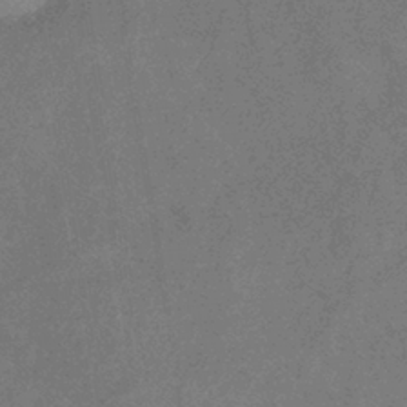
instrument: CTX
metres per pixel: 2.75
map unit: eHb
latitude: -38.7652
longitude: 77.4076
